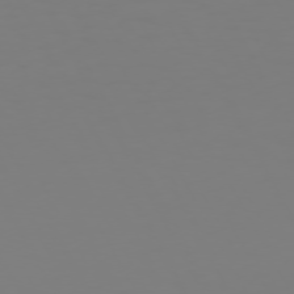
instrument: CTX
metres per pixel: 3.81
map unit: Hpe
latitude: 72.2712
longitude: -125.6127
